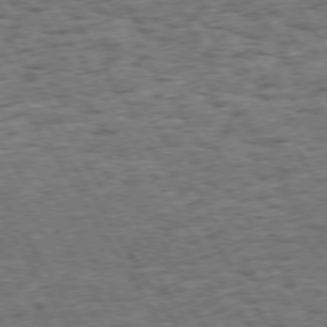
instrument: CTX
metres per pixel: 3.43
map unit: Hpe
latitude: 73.5372
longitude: -139.7639
